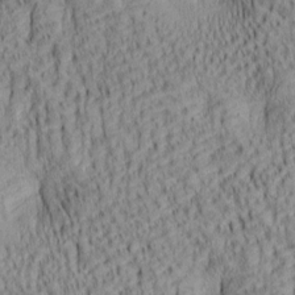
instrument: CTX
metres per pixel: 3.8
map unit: lAa
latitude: 6.7435
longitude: -115.4048
